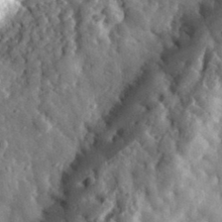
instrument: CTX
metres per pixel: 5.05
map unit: eHh
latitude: 35.0080
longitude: -80.8380
